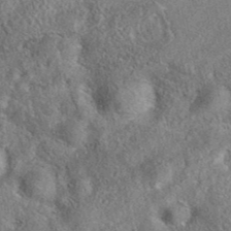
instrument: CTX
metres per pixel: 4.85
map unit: eAb
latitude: 36.6491
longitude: 112.5952
